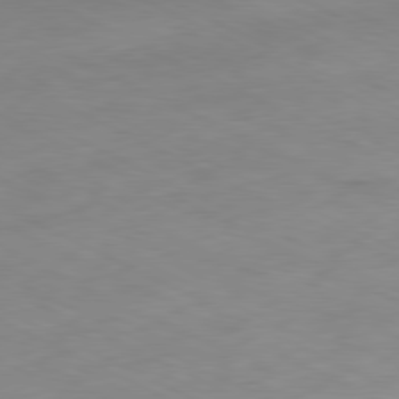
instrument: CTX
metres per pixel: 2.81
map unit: Ap
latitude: -81.2565
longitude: -70.1200
